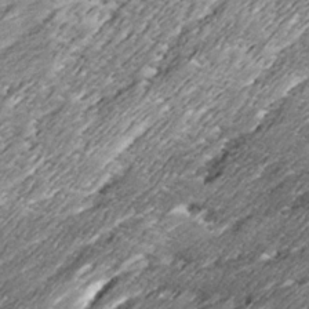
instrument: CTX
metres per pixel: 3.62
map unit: Ave
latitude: 16.2900
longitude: -136.9325
